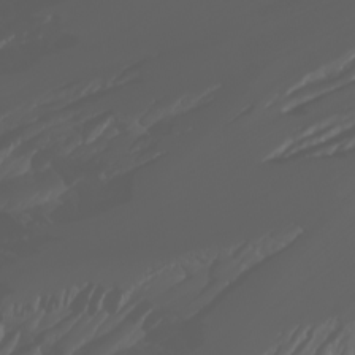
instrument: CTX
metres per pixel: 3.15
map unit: Htu
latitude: -1.1809
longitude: -75.8772
